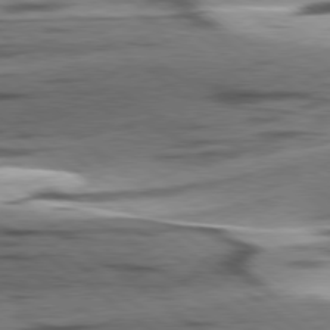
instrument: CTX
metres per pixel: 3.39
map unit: lApd
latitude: 78.7435
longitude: -51.1403
